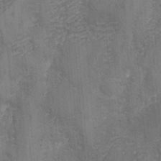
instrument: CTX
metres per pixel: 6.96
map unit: Ave
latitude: -6.9352
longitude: -120.0255
